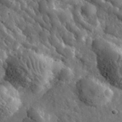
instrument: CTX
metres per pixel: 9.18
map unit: lHvf
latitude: 35.8961
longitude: -87.9906
